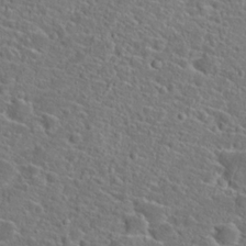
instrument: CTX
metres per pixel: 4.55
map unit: Hto
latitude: 23.1403
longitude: -45.1025
